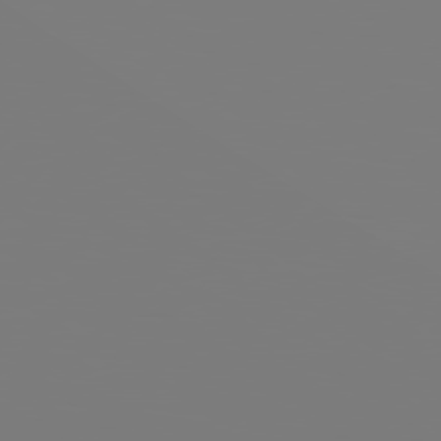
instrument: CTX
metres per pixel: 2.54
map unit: Hpe
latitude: 78.7624
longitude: -145.9717
